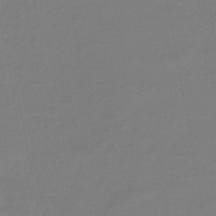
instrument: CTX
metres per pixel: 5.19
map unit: eHb
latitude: -46.1794
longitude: 88.1794
